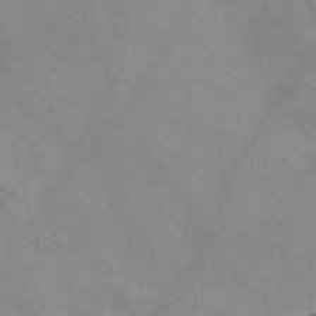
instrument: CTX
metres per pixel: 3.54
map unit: Nve
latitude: -58.1416
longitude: 58.4440
